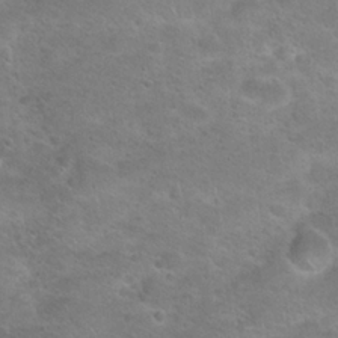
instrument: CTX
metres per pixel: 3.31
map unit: Hto
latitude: 21.8584
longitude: -49.9150
